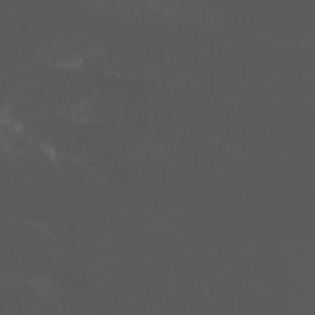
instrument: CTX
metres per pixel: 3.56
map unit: Nhu
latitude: -1.6911
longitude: -75.5182
